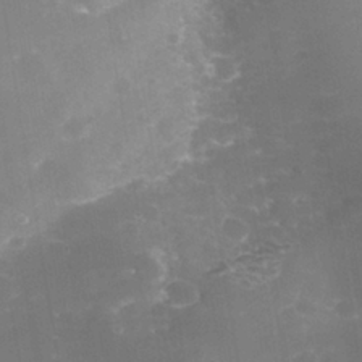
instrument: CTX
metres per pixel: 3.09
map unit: Nhe
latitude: -39.1809
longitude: -116.1767
